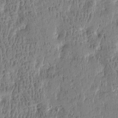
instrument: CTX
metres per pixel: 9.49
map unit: Htu
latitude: -4.4251
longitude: 175.4832
